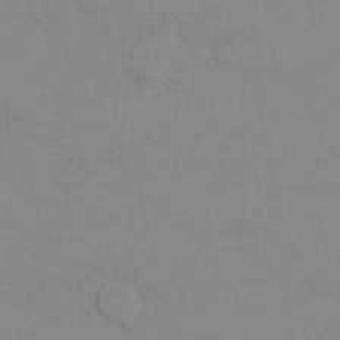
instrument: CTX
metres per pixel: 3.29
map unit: Hto
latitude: 7.8961
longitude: -35.7260
